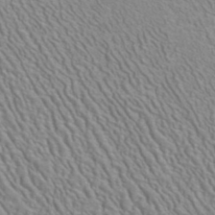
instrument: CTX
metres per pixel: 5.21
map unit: ANa
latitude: 40.9702
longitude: 29.1620
